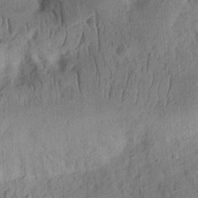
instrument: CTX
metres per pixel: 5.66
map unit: Ht
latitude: 14.5168
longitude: -74.3278
